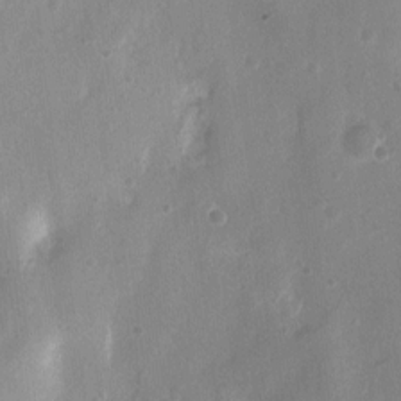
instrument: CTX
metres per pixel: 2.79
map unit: Nhu
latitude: 4.7057
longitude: -16.3656
